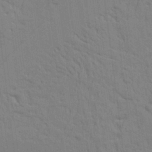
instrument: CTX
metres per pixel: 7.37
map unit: Aa
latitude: 24.7435
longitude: -133.1025
